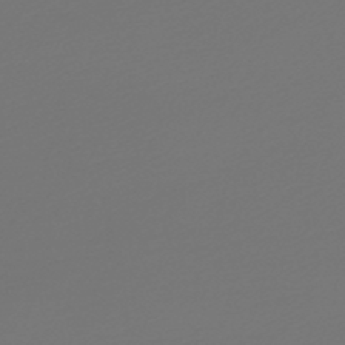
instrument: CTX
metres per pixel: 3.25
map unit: lHb
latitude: -47.2376
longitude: 59.7666
